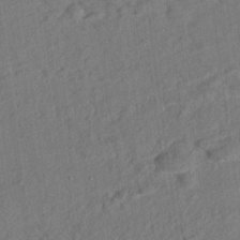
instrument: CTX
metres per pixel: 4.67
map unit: eHh
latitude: 24.3845
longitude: -80.6490
